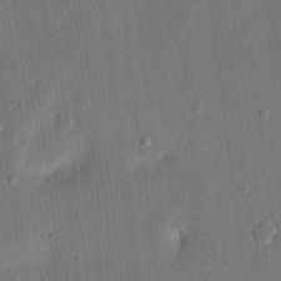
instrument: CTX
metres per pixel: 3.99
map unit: eHh
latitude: 15.3482
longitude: -69.4427
